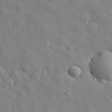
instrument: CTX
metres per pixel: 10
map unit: eHh
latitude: 28.1011
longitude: -78.2334
